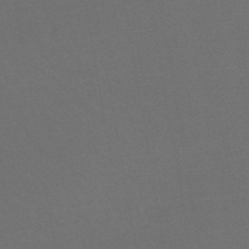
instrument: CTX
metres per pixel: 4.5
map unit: lHb
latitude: -43.6721
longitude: 73.6911
